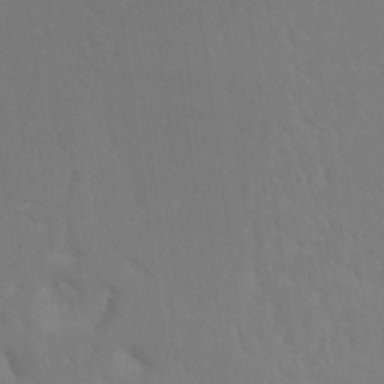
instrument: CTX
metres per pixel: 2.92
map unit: Nhu
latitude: 20.0633
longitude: -73.5749
